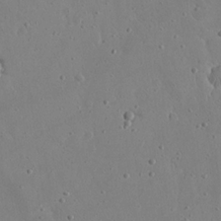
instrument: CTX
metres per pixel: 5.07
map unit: eHh
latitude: 21.5371
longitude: -68.7624
